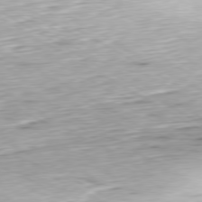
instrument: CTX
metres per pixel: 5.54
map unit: Hpe
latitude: -80.2551
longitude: 20.8219
